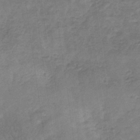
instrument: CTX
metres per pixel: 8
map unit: HNb
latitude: -32.1984
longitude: 59.4643
